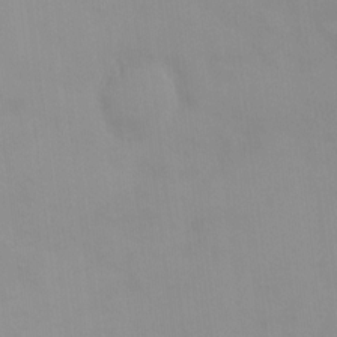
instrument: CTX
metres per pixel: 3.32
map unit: HNhu
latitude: 3.2915
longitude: 6.8408
